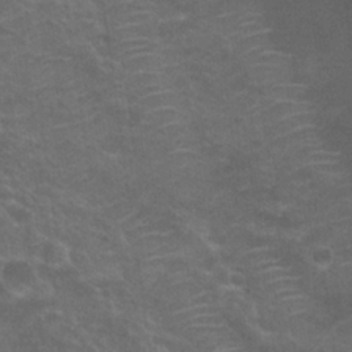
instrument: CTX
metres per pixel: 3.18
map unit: Nhu
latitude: 26.2901
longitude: -51.4993
